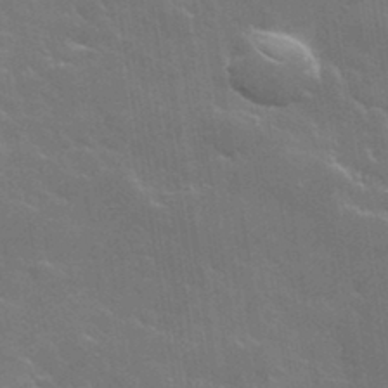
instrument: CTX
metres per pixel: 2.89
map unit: lHvf
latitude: 36.3279
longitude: -91.6883
